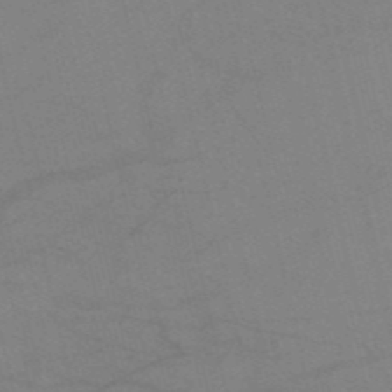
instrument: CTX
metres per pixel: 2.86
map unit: HNb
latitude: -52.9541
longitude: -47.7072
